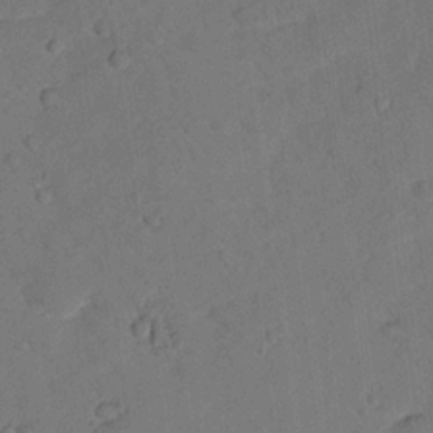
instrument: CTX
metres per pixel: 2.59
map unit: lHvf
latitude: 13.0459
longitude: 178.2550
